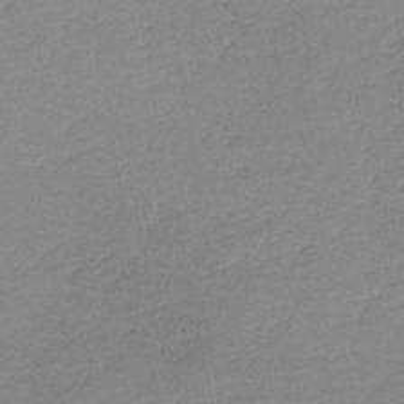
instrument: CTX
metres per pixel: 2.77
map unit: HNb
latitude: -34.6141
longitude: 59.4643
